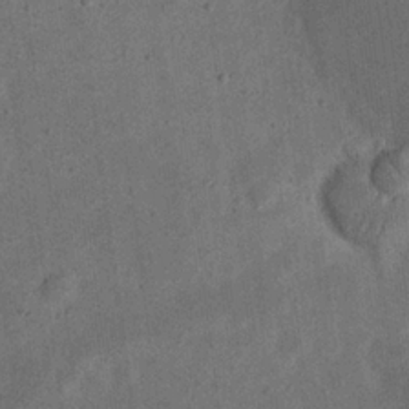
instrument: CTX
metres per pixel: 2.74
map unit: eHh
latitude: 23.4804
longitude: -68.5546
